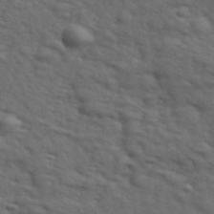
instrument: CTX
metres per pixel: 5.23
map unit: Ave
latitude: 18.3467
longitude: -132.2334
